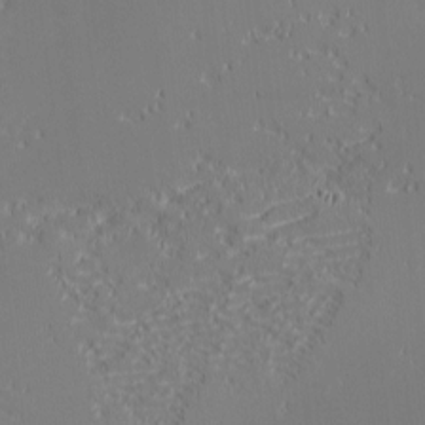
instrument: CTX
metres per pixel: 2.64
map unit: eHh
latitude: -3.0297
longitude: -83.9717
